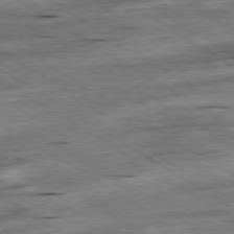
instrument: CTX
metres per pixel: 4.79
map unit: Hpe
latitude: -79.2565
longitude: -20.8380
